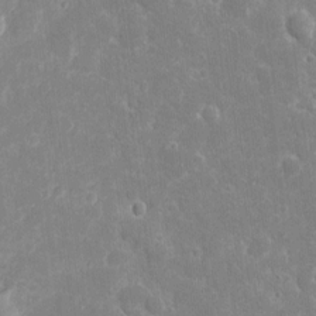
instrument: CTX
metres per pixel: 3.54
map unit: eHh
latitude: 8.1389
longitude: -70.3467
